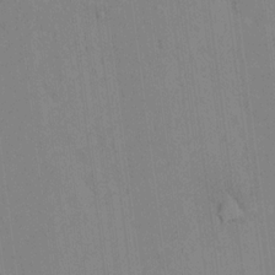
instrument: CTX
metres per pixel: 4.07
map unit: Nhu
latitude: 13.7828
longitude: -36.0444
